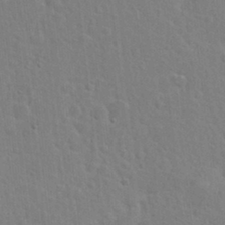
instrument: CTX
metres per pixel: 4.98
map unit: Hto
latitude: 21.9717
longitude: -47.5183
